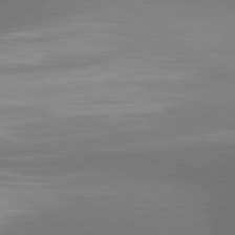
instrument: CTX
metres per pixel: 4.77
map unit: lApd
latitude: 81.4426
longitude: 154.9920
